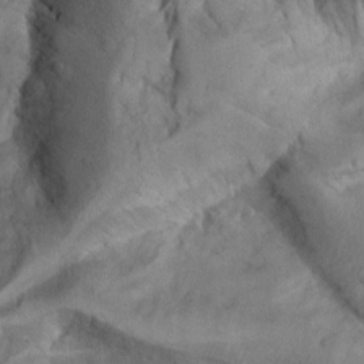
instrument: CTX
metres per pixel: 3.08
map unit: Aa
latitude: -3.2564
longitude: -73.8773
